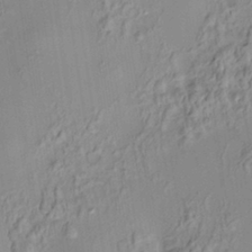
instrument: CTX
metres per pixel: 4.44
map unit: HNhu
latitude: 7.1970
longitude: 13.6533
